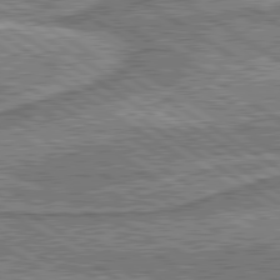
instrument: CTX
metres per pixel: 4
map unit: lApd
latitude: 80.3089
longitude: 173.1620
